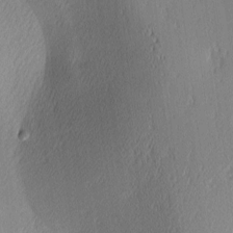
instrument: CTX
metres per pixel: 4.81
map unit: lAa
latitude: 3.3104
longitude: -117.8206
